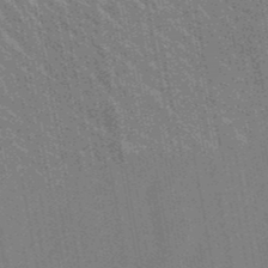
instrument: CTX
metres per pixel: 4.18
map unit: lHb
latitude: -49.0298
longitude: 73.2565
